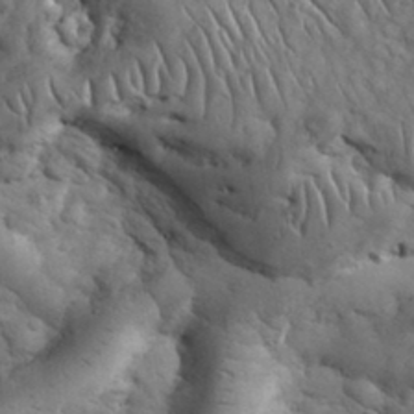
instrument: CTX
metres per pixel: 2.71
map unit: eHh
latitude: 33.5938
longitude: -67.5371
